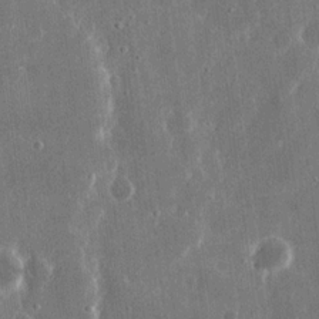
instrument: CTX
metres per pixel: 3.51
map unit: eHh
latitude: 16.1200
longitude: -71.3104
